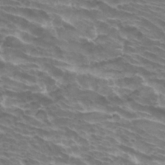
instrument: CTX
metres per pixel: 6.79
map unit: Hto
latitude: 32.8569
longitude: -43.2915
